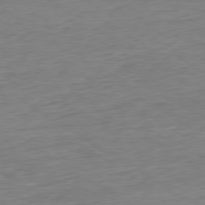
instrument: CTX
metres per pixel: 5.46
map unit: Hpe
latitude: -79.5399
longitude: 10.7274
